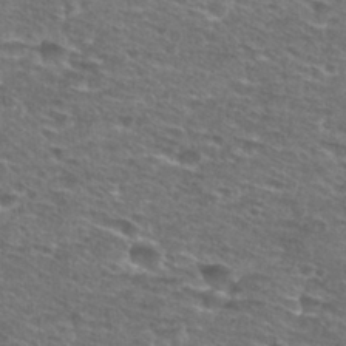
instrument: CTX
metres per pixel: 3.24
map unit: Hto
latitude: 28.5357
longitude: -49.0458
